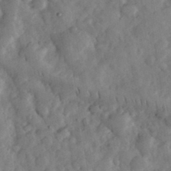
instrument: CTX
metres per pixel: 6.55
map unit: eHh
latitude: 34.3467
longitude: -69.5938
